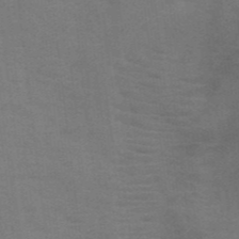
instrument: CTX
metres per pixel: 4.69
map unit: HNb
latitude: -46.4062
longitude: -45.7072
